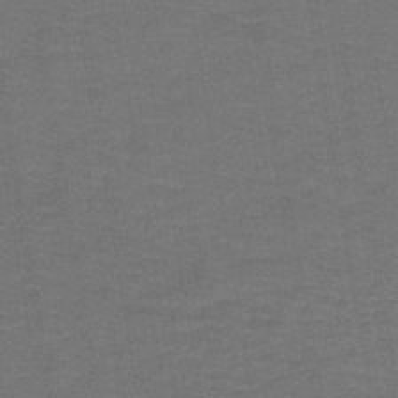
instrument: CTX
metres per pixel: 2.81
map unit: lHb
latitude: -43.2942
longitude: 53.7477
